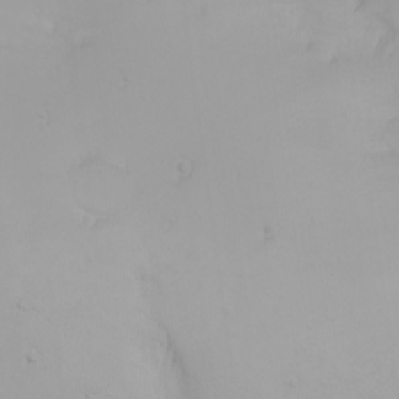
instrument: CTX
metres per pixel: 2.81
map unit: Nhu
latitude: -4.1039
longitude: -88.8947
